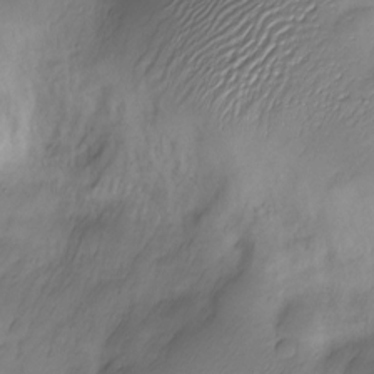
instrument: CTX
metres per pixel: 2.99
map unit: Nve
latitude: -21.8611
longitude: 107.3132
